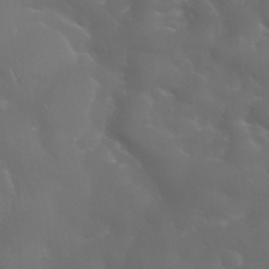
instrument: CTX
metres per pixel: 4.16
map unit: Nhu
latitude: 28.3467
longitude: -66.5734
